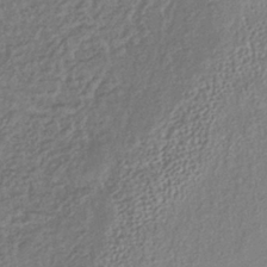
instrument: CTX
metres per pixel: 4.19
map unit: lHb
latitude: -38.0094
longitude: 68.7463
